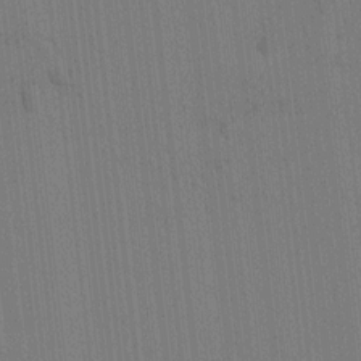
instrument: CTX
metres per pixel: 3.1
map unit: lAvf
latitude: 8.1578
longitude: 164.6519
